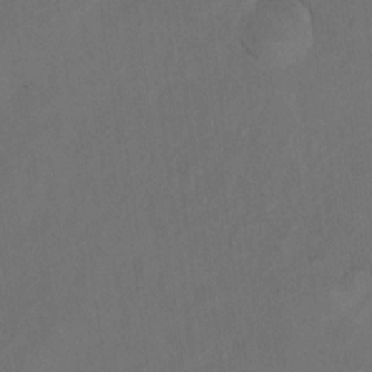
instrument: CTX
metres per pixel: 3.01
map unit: Hto
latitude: 8.6680
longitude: -34.5734
